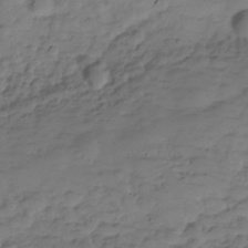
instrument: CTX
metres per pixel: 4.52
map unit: Hve
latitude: -29.3510
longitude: 90.5574
